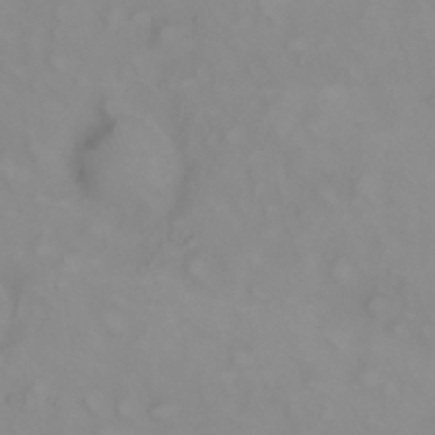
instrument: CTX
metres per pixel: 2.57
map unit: eHh
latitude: 22.8569
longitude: -61.7260
